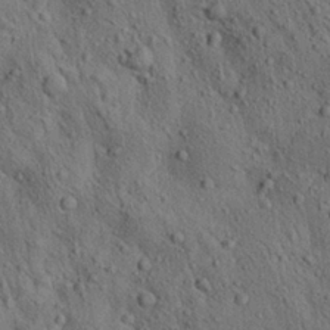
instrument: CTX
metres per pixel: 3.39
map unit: Aa
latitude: 23.3671
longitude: -139.0458
